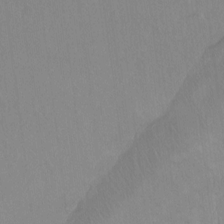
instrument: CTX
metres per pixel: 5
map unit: Ht
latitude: -7.5588
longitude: -38.1011
